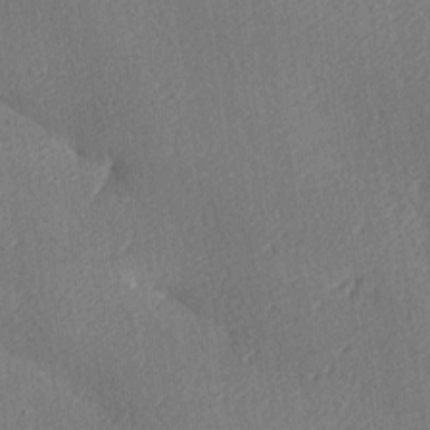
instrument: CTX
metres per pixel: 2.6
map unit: lAa
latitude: -9.2376
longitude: -127.3671
